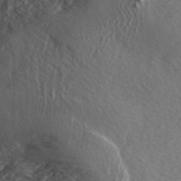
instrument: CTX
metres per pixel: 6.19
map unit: ANa
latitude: 46.1578
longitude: 49.9745
